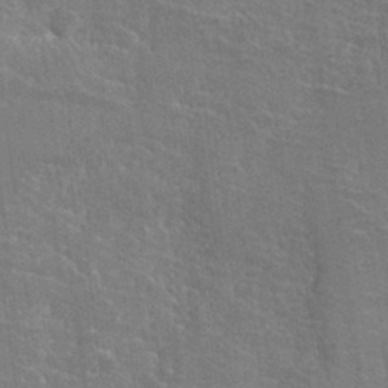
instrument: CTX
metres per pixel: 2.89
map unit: Hto
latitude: 25.4237
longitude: -39.1214
